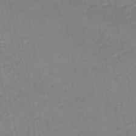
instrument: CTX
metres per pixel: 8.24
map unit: HNb
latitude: -48.7275
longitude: 58.6896
